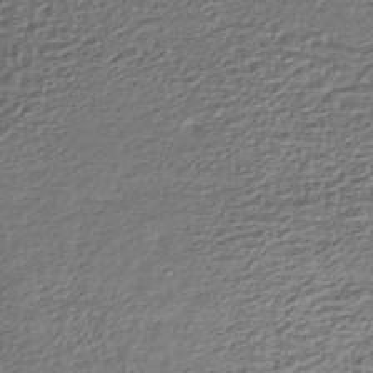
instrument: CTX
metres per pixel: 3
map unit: HNhu
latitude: -44.5763
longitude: 101.3320
